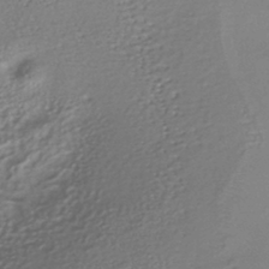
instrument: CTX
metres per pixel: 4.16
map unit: HNhu
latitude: -41.4265
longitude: 94.5573
